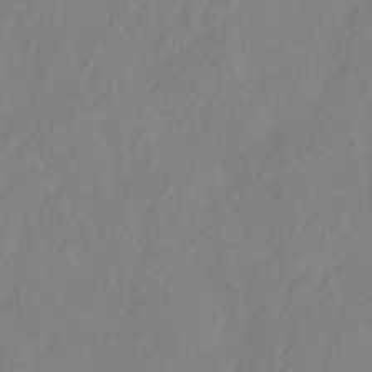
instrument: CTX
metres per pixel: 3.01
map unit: Hve
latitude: -32.6330
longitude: 92.1228
